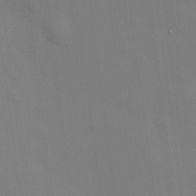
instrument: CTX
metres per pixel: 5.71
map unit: HNhu
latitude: 13.3482
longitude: 13.2754
